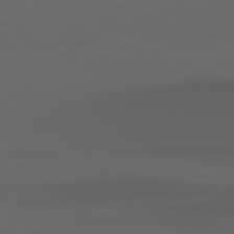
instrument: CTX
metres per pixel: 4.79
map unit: Hpe
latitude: 77.8205
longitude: -170.6868
